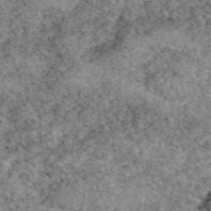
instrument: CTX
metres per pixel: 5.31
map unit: eAb
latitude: 49.3482
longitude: 109.4454
